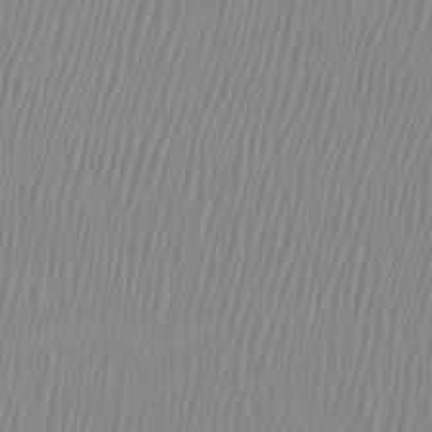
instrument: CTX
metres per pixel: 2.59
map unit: Htu
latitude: -8.4251
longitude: -74.9514
